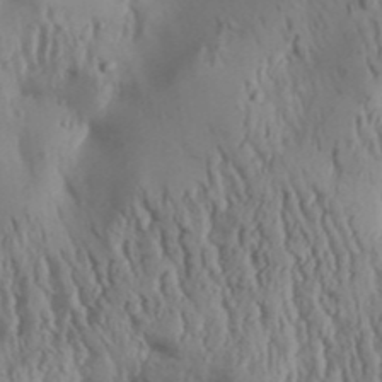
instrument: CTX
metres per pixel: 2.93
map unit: Aa
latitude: 30.8947
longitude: -136.1011
